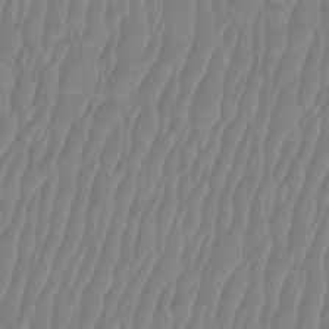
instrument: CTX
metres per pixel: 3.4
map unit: Htu
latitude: -8.3684
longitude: -74.7813
